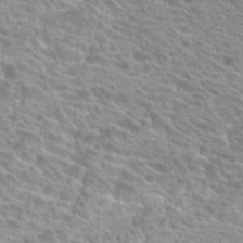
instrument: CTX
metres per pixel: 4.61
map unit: Hto
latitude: 21.0081
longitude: -37.9150
